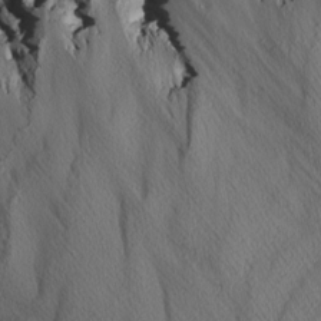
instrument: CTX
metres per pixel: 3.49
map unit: Nhu
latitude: -3.9178
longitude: -88.5735
